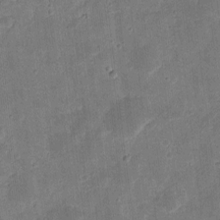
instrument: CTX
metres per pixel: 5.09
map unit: eHh
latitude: 8.5546
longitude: -72.9325
